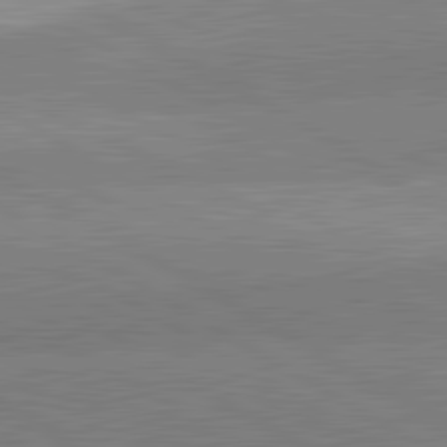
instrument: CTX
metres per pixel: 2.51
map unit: lApd
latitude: 81.9528
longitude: 139.6722
